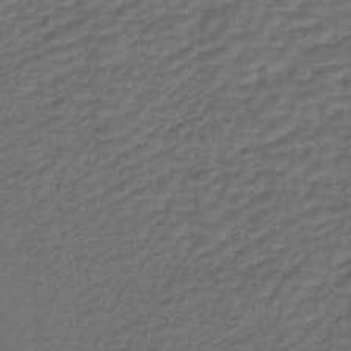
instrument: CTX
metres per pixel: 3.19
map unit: lHb
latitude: -39.9745
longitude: 63.5777
